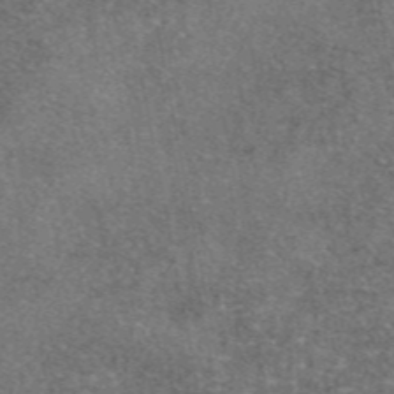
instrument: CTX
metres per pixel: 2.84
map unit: eAb
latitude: 46.9892
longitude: 103.0109
